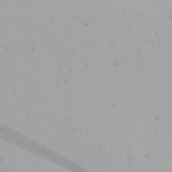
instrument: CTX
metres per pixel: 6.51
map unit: Ave
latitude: 22.7246
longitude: -136.9325
